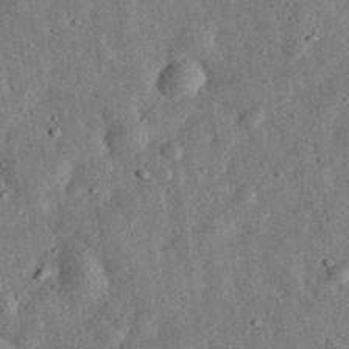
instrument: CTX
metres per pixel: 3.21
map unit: eHh
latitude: 33.1403
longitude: -75.4615
